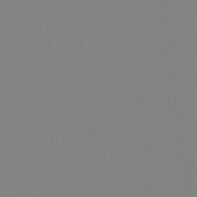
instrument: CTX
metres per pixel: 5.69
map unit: Aa
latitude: 33.2726
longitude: -142.6869
